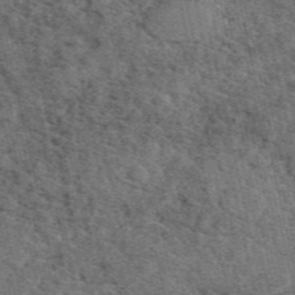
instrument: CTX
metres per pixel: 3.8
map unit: eAb
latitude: 48.4412
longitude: 105.9367
